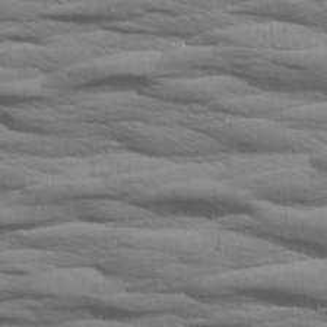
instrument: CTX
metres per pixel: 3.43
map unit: Aa
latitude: 8.7246
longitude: -135.5560
